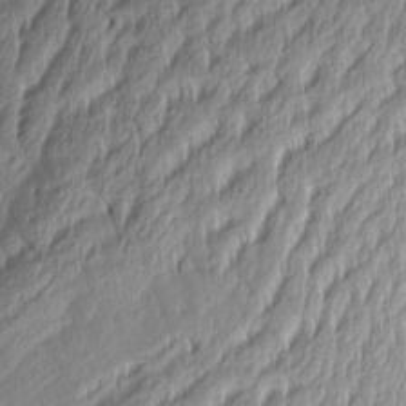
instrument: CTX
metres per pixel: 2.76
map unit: Aa
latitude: 6.9892
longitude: -128.6112
